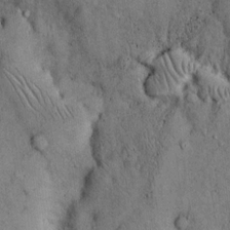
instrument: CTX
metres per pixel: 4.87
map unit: Hto
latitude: 12.4979
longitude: -59.8772
